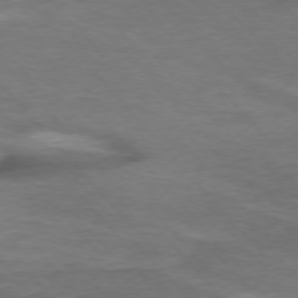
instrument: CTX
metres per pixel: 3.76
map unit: Ap
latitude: -76.7274
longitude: -72.2523
